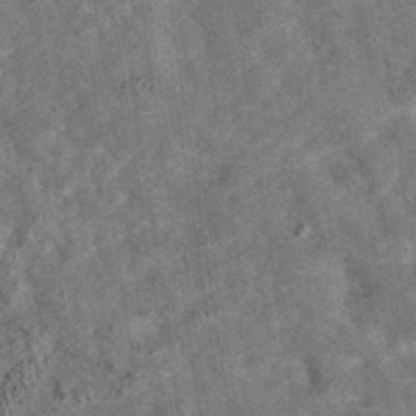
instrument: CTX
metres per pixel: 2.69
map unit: eAb
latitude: 35.4048
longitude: 115.7666
